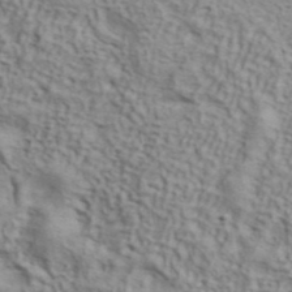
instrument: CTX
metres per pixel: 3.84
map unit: ANa
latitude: 42.8002
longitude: 54.5196
